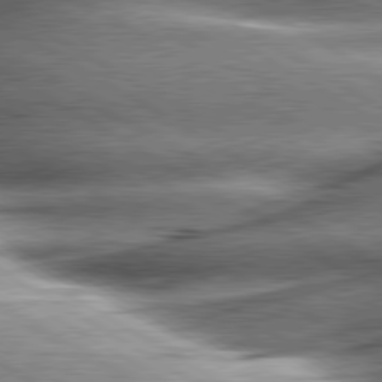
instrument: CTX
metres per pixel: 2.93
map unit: lApd
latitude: 80.3467
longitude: -142.5546
